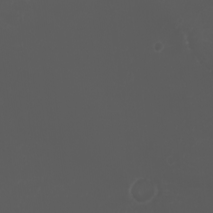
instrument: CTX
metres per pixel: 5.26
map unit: eHh
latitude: -2.7085
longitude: 19.7289
